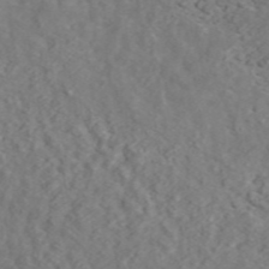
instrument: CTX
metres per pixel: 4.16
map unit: ANa
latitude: 44.9702
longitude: 21.3131
